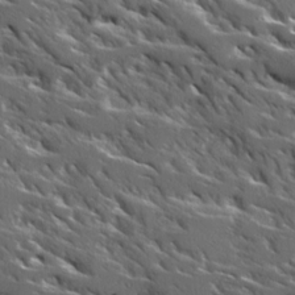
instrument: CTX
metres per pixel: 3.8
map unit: Ave
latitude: 17.4426
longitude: -129.9150
